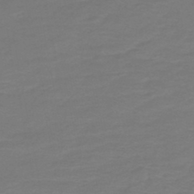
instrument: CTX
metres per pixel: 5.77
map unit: HNb
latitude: -47.1053
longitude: 53.5588
